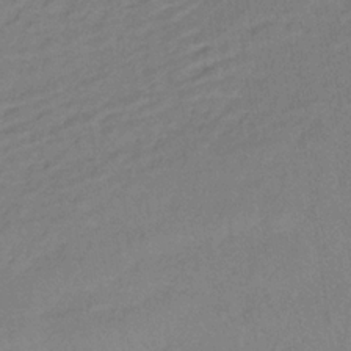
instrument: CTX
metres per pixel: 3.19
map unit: lHb
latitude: -33.5399
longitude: 66.5385
